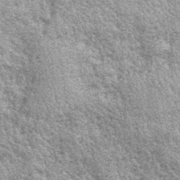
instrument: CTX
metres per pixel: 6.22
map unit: eHh
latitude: 40.1578
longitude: -55.9906
